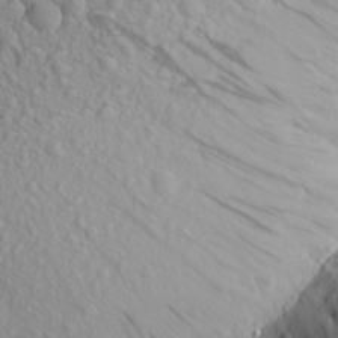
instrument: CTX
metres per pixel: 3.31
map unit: Aa
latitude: 22.4979
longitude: -144.0444
